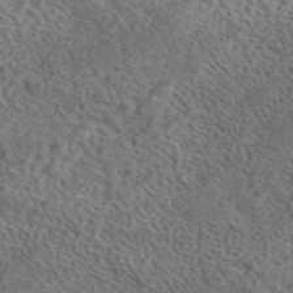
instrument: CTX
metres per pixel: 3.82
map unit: eAb
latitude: 44.3278
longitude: 113.9556
